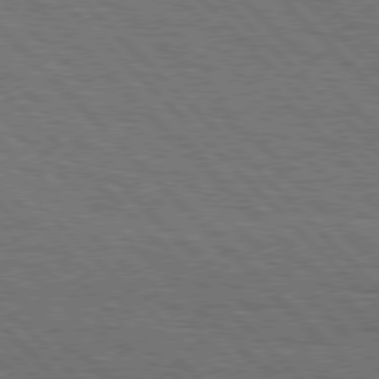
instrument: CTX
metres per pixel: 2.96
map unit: Hpe
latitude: 77.5371
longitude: -126.6302
